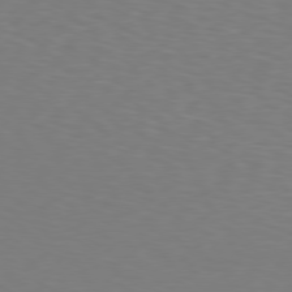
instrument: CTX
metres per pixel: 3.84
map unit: Hpe
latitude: 76.1766
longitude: -132.2334
